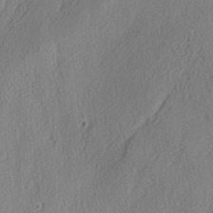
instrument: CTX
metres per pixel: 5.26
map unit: lAvf
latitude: -4.0850
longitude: -108.1955
